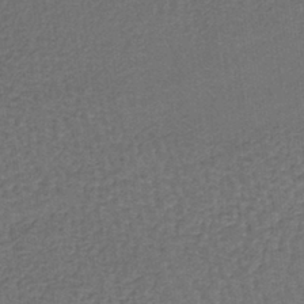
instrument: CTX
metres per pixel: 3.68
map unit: lHb
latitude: -37.7855
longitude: 59.4643
